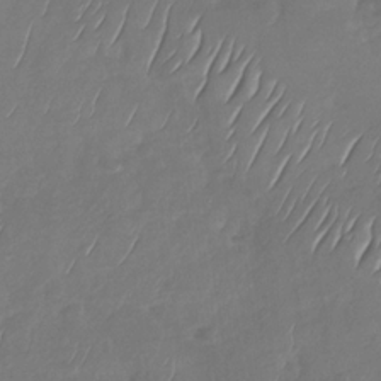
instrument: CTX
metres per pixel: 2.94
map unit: Nhu
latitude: -29.8800
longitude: -59.9339
